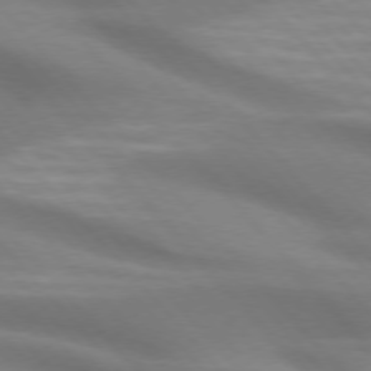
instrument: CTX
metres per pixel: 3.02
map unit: lApd
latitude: 75.0270
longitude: -60.9702
